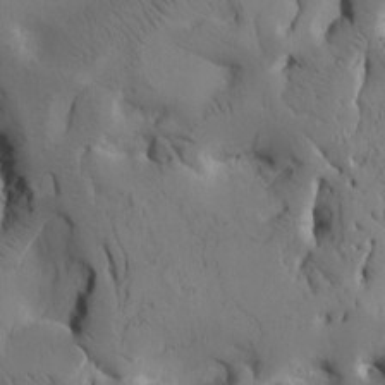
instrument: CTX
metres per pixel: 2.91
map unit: Htu
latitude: -2.9352
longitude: 168.6140
